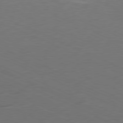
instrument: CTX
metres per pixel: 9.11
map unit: Ap
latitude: -81.2187
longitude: -59.4993
